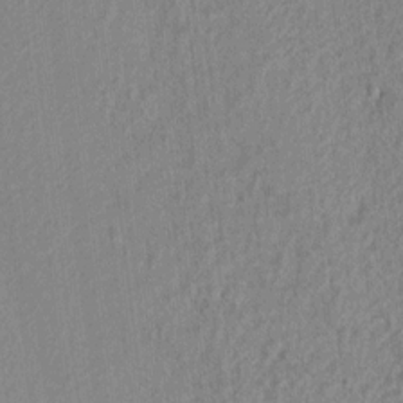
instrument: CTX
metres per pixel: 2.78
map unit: lAvf
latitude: 6.9892
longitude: 166.3684
